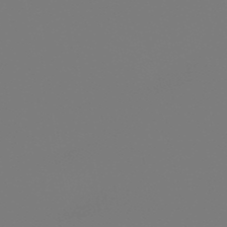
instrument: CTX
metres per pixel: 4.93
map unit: eHb
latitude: -50.7652
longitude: 74.7275
